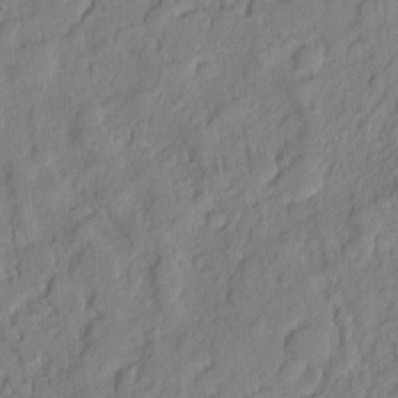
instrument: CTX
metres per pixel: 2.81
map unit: eHh
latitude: 6.7057
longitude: -76.1389
